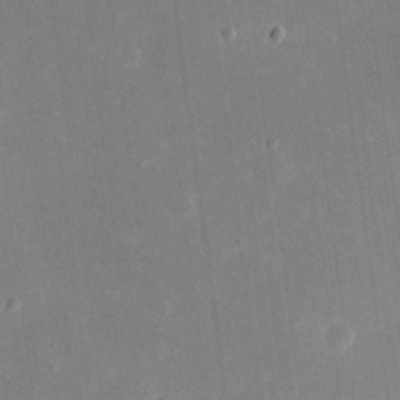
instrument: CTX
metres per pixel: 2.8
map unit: eHh
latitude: 19.7071
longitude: -70.8569
